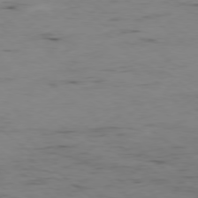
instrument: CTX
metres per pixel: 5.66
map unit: Hpe
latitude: -78.7274
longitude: 16.3873
